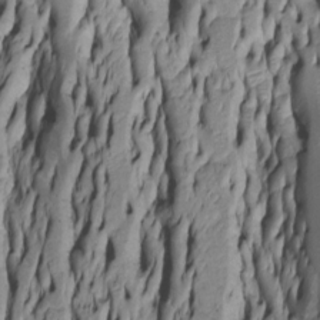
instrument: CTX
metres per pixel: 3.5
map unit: Htu
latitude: -5.6344
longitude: 152.0850
